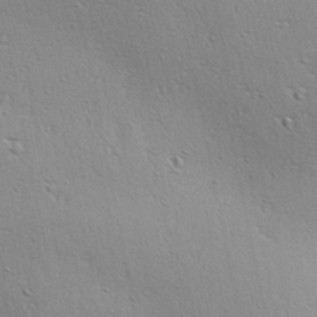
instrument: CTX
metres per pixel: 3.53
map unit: lAa
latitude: 17.9528
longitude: -138.6301
